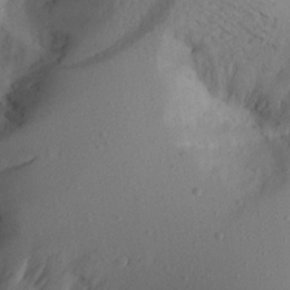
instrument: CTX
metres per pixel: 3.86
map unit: Aa
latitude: 22.1011
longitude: -144.9325
